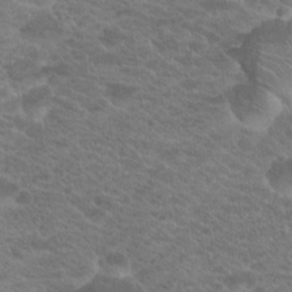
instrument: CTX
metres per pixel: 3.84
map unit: Hto
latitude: 19.4426
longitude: -37.7828
